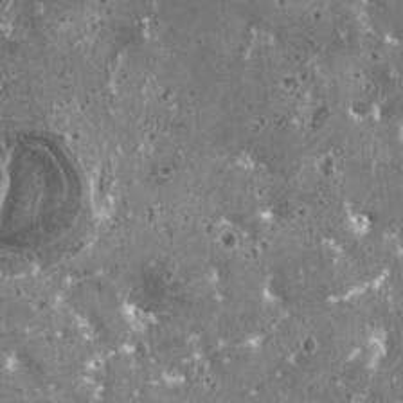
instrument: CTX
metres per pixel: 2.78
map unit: HNhu
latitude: 1.1592
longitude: 6.5007
